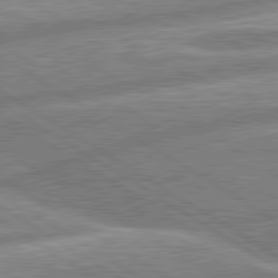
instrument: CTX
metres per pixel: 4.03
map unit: lApd
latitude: 80.2900
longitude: -164.7624
